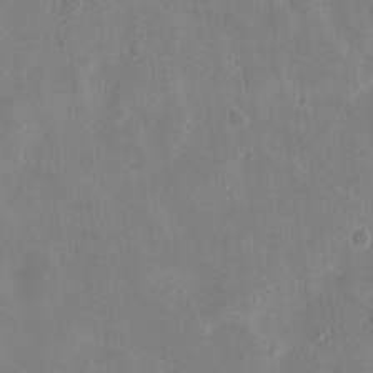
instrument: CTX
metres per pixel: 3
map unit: eHh
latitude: 13.5371
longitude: -71.8583
